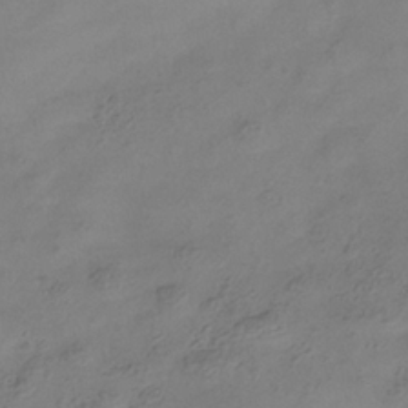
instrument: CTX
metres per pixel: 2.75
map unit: Hve
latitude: -34.5952
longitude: 88.5951
